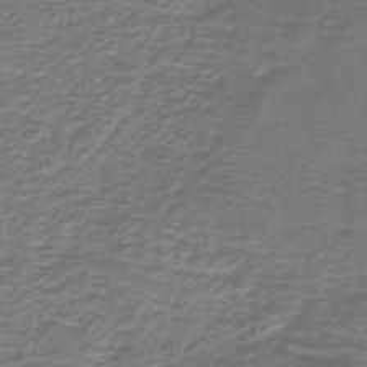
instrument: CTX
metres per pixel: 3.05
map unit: lHb
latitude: -40.4251
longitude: 58.8974
